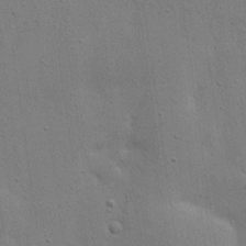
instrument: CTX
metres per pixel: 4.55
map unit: eHh
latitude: 24.2144
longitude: -69.4616
